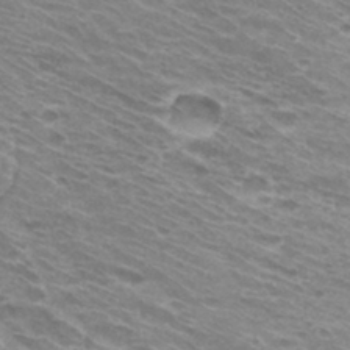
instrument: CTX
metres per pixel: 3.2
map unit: Hto
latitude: 31.8017
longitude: -42.2901
